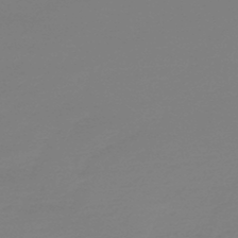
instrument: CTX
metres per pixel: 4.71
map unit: lHb
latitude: -45.5777
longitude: 59.4832
